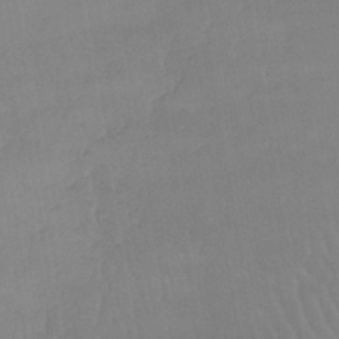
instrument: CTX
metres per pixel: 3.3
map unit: lHb
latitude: -40.2550
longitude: 66.4818
